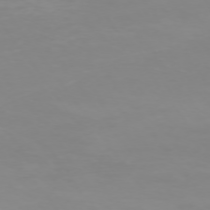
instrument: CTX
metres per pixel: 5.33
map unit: Ap
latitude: -74.5007
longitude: -81.7072
